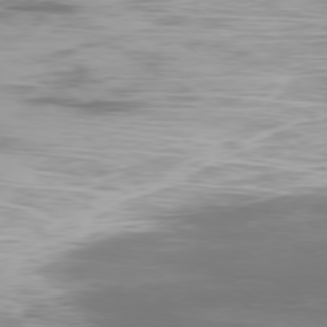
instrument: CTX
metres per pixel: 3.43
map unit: Ap
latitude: -79.1053
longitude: -93.6127
